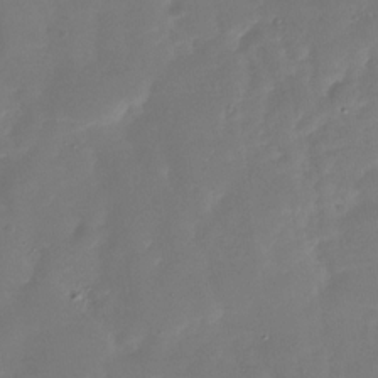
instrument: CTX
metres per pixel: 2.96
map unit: Nhu
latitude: -29.3888
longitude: -77.4993
